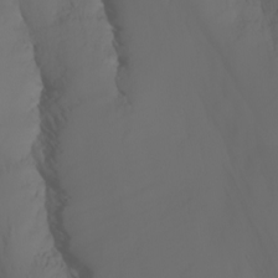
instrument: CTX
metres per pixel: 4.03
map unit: Nhu
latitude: -6.6329
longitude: -85.7639
